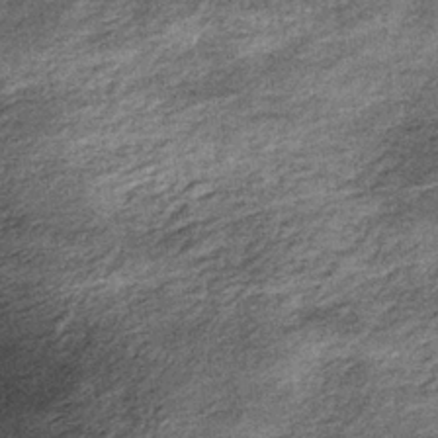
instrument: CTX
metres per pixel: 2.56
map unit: lHb
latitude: -36.6896
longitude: 67.2187
